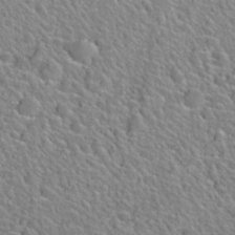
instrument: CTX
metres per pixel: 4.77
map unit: Nhu
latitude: 28.1011
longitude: -52.9514
